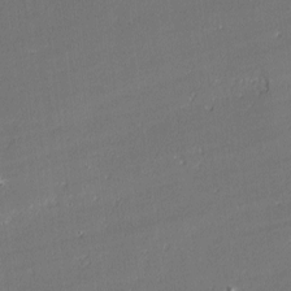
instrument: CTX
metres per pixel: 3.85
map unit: lAvf
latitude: -2.0661
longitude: -108.5734
